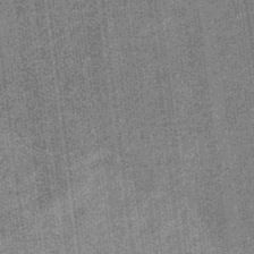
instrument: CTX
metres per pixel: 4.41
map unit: eHb
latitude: -32.5007
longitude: 73.9745
